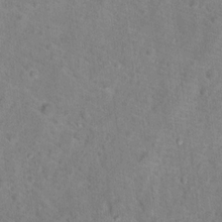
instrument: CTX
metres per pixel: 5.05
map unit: Hto
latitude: 16.6302
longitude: -38.1011
